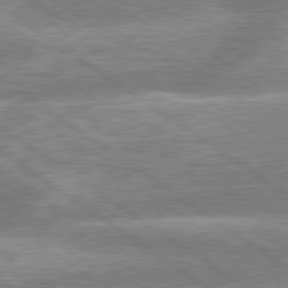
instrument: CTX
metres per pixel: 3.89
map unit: lApd
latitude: 79.3293
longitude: -159.6883
